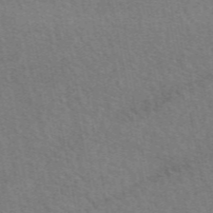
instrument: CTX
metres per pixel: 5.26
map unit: eAb
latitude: 51.0269
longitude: 115.5777
